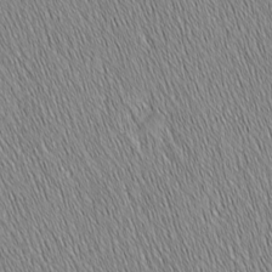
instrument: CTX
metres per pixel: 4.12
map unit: Nhu
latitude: -7.5777
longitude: -151.8772
